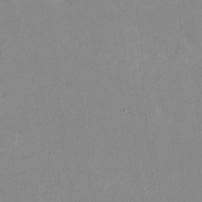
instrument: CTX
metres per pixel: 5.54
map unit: HNhu
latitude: -0.4629
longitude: -4.8191
